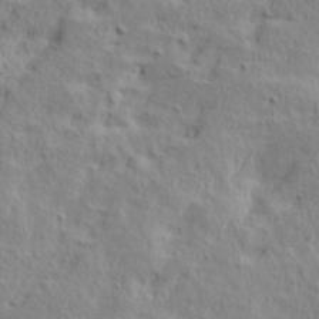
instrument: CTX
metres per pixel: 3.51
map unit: Ave
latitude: 15.6694
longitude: -137.8961
